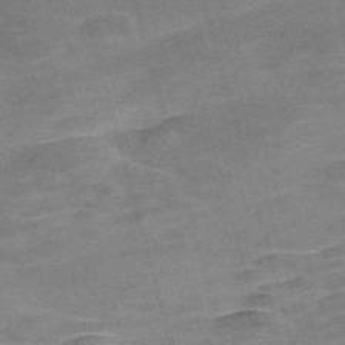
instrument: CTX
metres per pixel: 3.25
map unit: Nve
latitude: -58.8596
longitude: 65.1809
